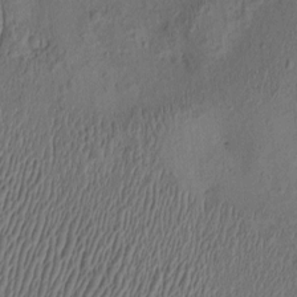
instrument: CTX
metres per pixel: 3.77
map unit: eHh
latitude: -1.3510
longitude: 18.9353
